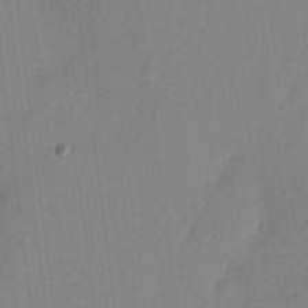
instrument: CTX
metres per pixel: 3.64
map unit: eHh
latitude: 4.4979
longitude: -73.6694
